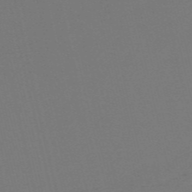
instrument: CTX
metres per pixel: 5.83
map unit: HNb
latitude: -55.9178
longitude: -42.9892
